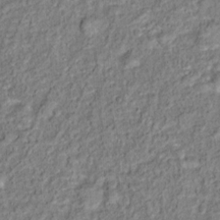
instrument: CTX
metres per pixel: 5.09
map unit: Hto
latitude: 13.2537
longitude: -38.1578
